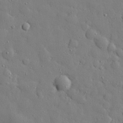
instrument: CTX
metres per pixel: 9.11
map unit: eHh
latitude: 27.8961
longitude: -78.1956
